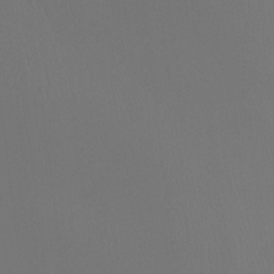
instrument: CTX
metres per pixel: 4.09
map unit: Htu
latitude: -14.0850
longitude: -48.2334
